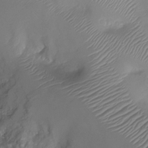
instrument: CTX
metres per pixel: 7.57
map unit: Nhu
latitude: -15.7856
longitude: -26.0444
